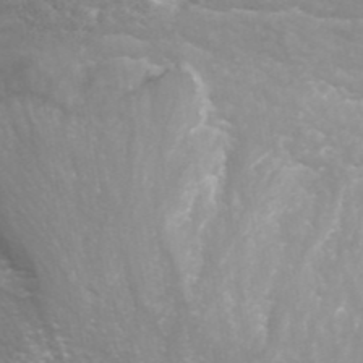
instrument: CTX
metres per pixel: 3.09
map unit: ANa
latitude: 43.6883
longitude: 24.1606
